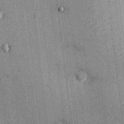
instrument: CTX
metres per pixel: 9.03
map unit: Ht
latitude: -3.3509
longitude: -13.0648
